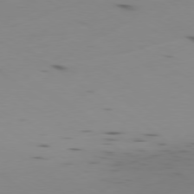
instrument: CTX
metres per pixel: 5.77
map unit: Ap
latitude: -79.5777
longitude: -62.4979
